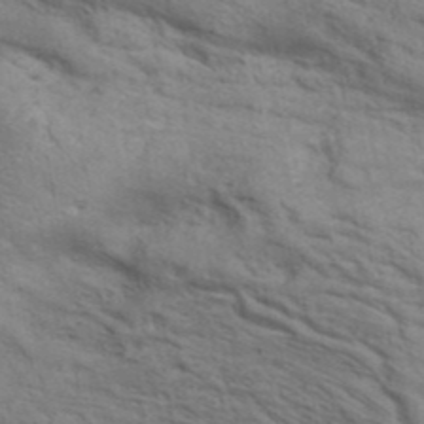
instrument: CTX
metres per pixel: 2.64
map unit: ANa
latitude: 41.7638
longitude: 17.5399
